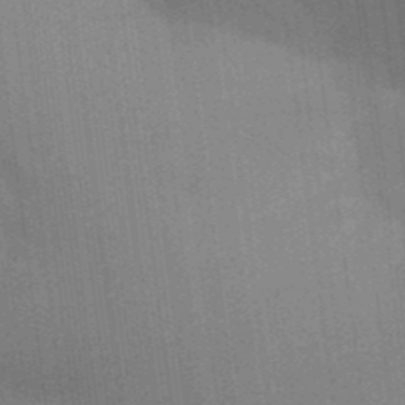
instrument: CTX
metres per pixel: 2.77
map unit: Aa
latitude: 32.8191
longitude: -143.3293
